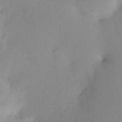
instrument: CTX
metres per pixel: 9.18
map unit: HNhu
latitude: 6.4223
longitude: 5.9178
